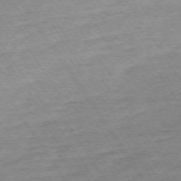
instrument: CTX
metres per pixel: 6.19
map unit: Ap
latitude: -74.3307
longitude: -84.6680
